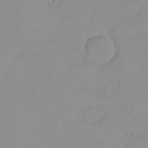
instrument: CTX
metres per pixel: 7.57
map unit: eHh
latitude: -9.1809
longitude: -68.7057
